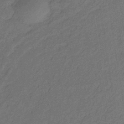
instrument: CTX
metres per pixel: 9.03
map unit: lHb
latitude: -33.1998
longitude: 66.9353
